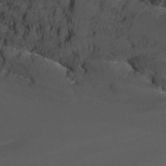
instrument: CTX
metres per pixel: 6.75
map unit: Nhu
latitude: -13.6533
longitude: -71.7072
